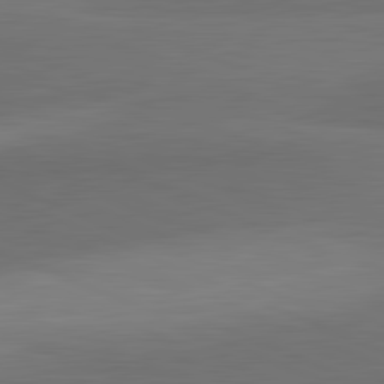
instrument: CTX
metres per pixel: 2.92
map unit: lApd
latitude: 82.1577
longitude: 156.4629
